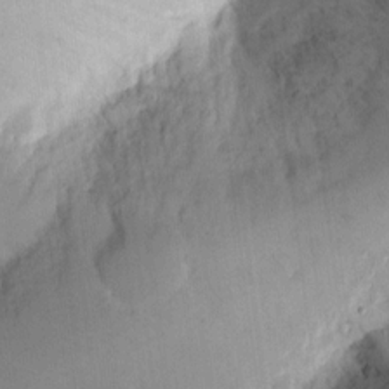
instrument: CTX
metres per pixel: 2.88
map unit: eHh
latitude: 11.4238
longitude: -68.2712
